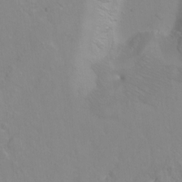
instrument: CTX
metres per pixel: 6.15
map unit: Hto
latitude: -6.8975
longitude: -48.1767
